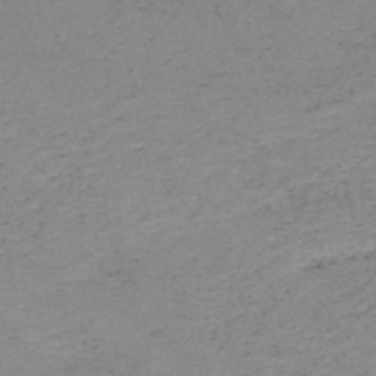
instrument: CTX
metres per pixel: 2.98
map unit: HNb
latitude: -51.7100
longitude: -51.6882
